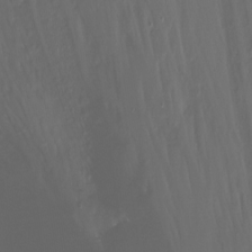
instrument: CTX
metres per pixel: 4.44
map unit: Nhu
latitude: -12.5574
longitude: -60.8569
